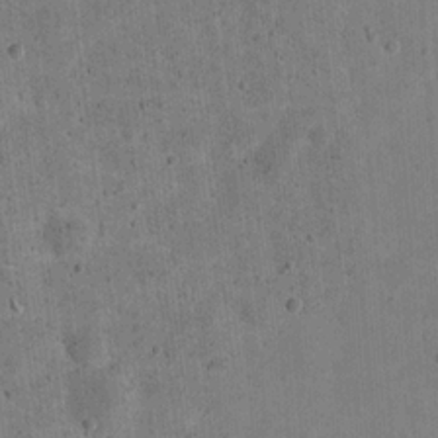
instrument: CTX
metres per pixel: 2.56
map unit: eHh
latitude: 20.8569
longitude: -63.3293
